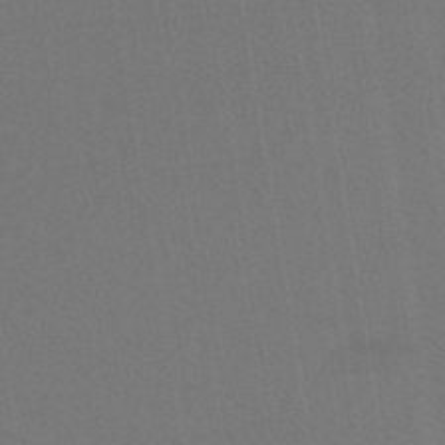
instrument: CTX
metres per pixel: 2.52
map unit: lHb
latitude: -42.1038
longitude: 75.1054
